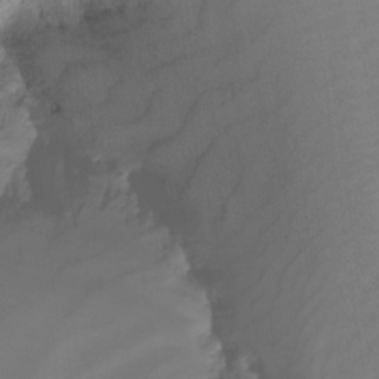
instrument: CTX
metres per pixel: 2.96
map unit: Nhu
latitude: -15.2943
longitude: -53.7828
